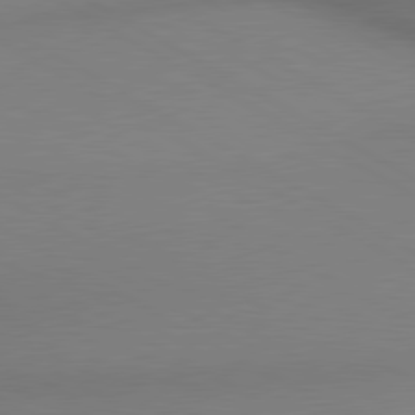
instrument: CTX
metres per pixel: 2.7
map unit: lApd
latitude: 80.3278
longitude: 135.6911
